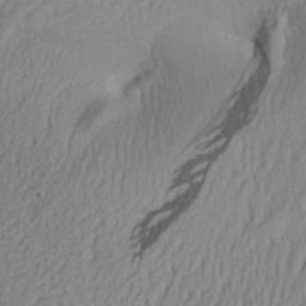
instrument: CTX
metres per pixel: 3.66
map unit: Aa
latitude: 29.5938
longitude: -135.4804
